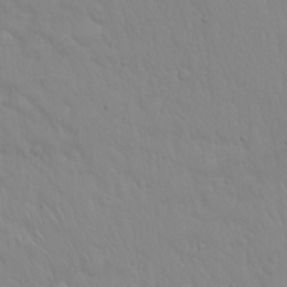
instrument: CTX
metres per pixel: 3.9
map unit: Hto
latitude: 17.3671
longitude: -58.8380
